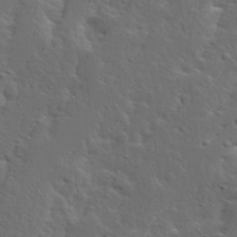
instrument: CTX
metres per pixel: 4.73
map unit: Ave
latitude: 14.1200
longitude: -135.5938
